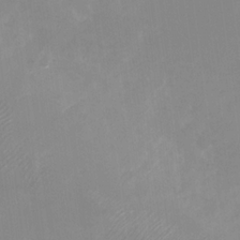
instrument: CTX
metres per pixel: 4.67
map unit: Nhu
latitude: -28.6141
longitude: -67.0647
